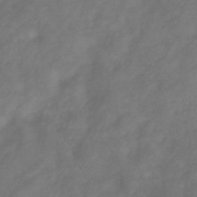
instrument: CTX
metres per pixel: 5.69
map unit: Hve
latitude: -34.6896
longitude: 90.3496
